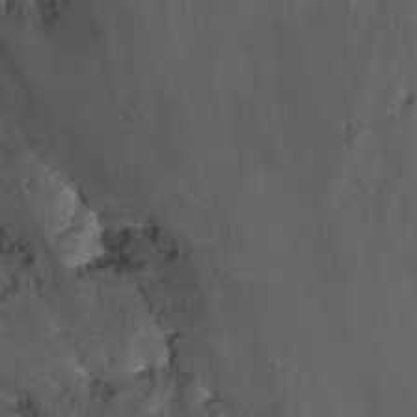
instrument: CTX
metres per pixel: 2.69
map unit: Nhu
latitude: -15.0865
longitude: -57.5749
